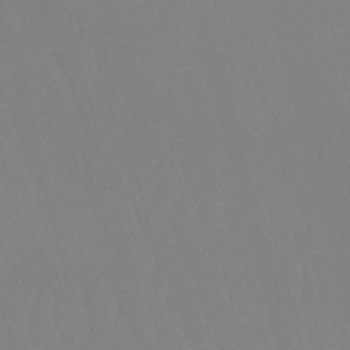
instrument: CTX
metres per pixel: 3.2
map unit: eHb
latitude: -50.6896
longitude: 75.4644
